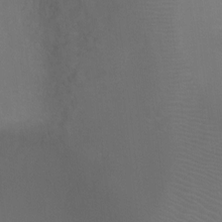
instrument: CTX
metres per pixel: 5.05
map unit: Ht
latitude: -5.9178
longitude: -28.6679
